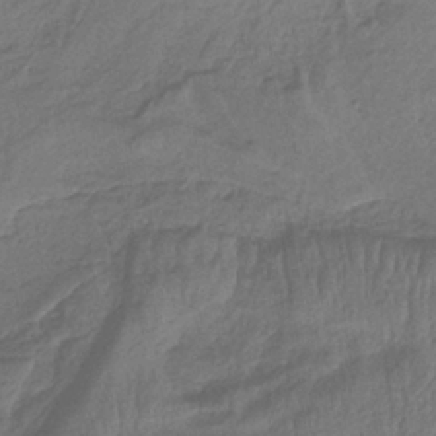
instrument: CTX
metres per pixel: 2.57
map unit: HNb
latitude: -36.2928
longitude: 57.1809
